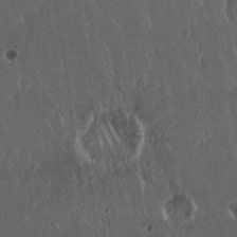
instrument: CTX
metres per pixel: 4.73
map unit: Nhu
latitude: 30.6869
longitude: -56.7624
